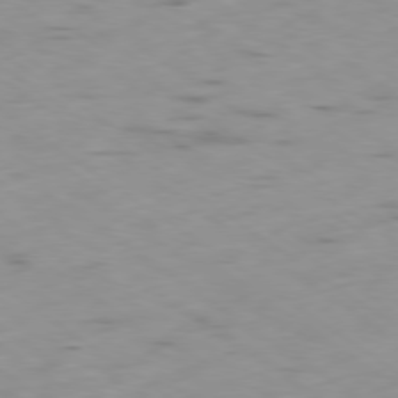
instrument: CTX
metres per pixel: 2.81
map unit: Ap
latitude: -79.2754
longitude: -72.6869
